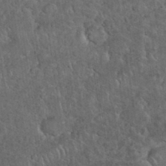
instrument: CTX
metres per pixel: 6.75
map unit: eHh
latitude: 36.1578
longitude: -61.9906
